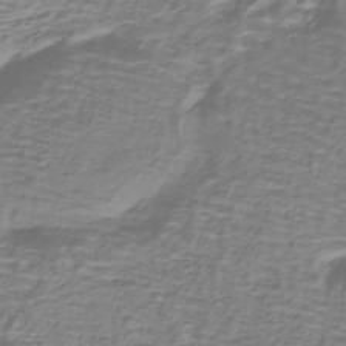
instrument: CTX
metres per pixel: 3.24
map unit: lHb
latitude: -40.4251
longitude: 59.0864
